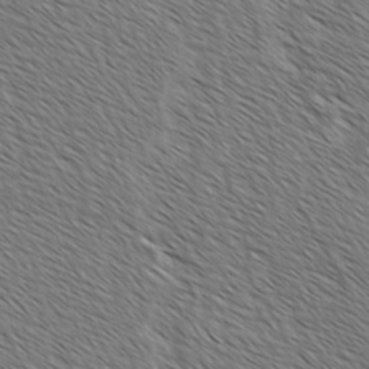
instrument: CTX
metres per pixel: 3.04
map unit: lAvf
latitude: -2.2739
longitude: -113.4048
